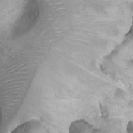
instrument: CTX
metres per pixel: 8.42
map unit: Ht
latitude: 4.8191
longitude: -29.9150
